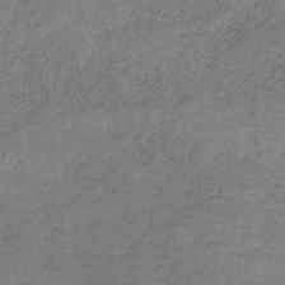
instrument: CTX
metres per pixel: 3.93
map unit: HNb
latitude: -32.6708
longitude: 58.7274
